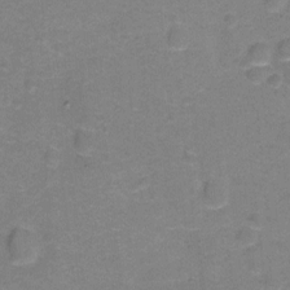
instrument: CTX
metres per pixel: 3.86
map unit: Hto
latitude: -0.8030
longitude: -34.1955
